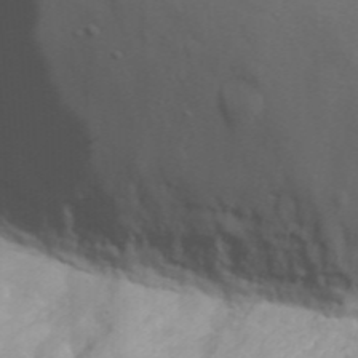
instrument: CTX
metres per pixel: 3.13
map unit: Nhu
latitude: 28.3845
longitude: -66.3845
